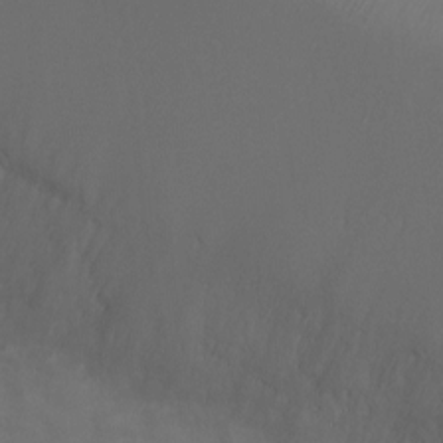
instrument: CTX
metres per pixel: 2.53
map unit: Ht
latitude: 1.0269
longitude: -20.3656
